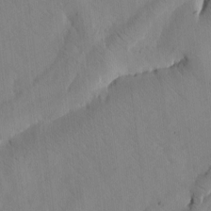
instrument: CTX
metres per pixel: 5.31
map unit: Htu
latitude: -3.4076
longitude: 168.3306
